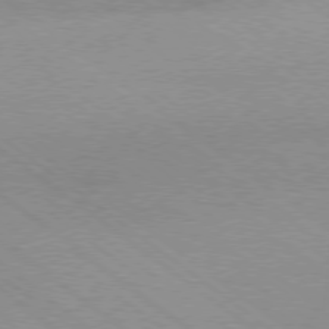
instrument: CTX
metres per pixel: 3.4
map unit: Hpe
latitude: -79.3131
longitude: 8.1039
